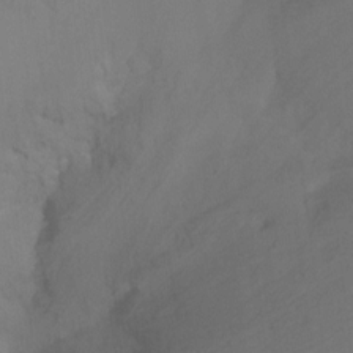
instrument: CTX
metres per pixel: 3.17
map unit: Ht
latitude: -15.2187
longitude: -56.1388
